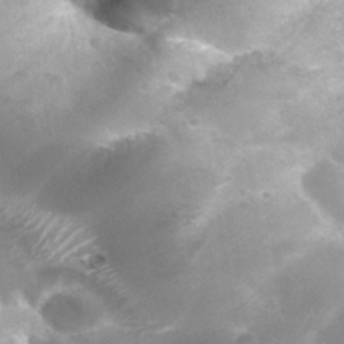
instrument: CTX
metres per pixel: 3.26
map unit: Hto
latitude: 33.8394
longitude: -40.2900
